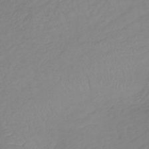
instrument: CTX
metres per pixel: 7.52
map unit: lHb
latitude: -36.2361
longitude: 69.4643
